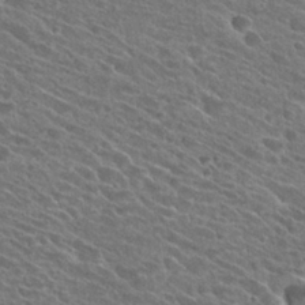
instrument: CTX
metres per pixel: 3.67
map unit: Hto
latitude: 25.8772
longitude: -41.0647
